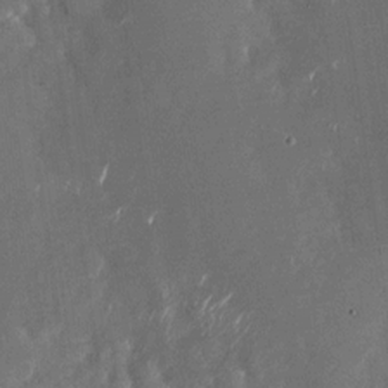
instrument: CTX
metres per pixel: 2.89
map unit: Nhu
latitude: -28.4251
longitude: -76.2522
